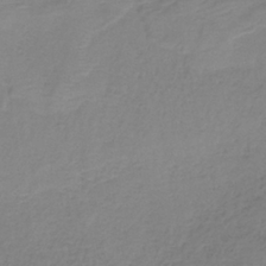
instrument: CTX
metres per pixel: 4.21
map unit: HNb
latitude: -35.2376
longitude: 53.8611
